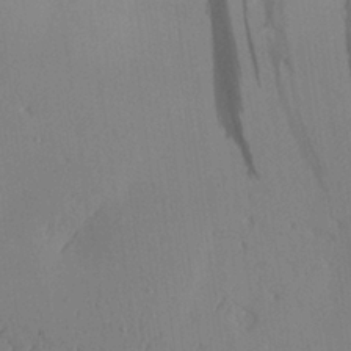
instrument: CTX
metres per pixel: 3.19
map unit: Aa
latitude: 26.3089
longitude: -142.7246
